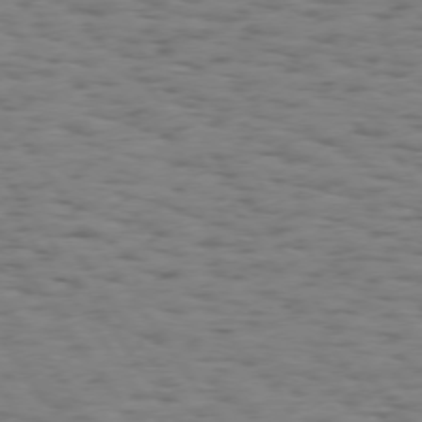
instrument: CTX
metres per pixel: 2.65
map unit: Hpe
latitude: 73.7072
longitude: -132.4034
